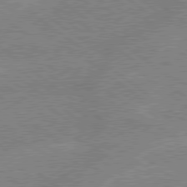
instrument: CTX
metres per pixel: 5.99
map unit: lApd
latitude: 79.0837
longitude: -144.7435
